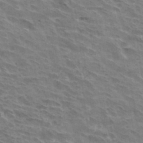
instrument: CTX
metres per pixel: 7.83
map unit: Hto
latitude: 32.8380
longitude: -42.8002
